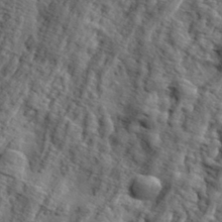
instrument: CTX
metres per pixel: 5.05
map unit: eHh
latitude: 36.4223
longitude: -80.5168
